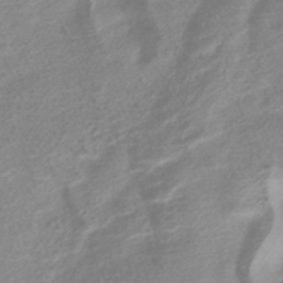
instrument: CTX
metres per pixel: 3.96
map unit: HNhu
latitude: -42.5384
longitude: 91.2187
